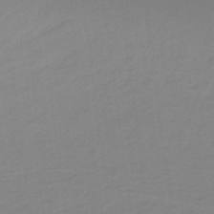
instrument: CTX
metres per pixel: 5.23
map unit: lHb
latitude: -31.6155
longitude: 64.2362
